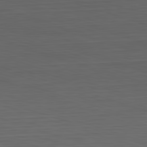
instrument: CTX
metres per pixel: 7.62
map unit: Hpe
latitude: -82.7463
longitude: 11.0487
